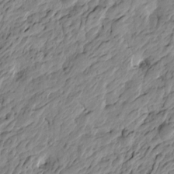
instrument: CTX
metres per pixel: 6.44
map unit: Htu
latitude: -4.0661
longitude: 178.8408
